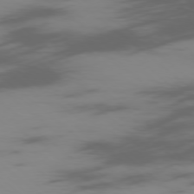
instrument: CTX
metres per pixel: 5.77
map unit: Ap
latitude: -77.1431
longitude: -67.1970
